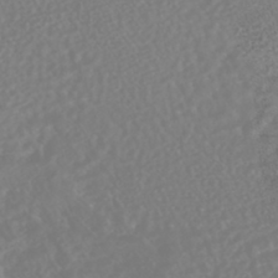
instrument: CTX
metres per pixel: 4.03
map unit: HNhu
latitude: -45.1998
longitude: 103.8422
